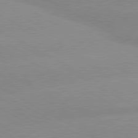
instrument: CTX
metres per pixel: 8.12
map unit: lApd
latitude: 80.2522
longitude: -147.7072
